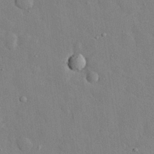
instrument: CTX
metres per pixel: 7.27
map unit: eHh
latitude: 28.3467
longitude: -78.7435
